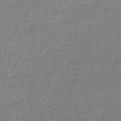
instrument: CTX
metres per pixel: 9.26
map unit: lHb
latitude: -44.3873
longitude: 69.1998
